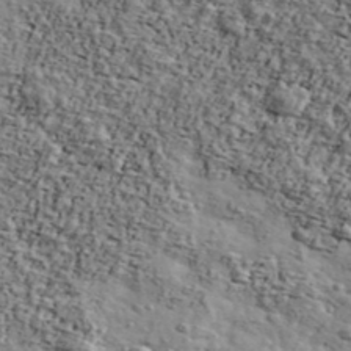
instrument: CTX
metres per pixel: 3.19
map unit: Ave
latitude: 42.8380
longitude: -110.5168
